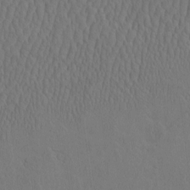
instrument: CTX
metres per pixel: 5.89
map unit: eHh
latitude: -2.9352
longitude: 17.8234
